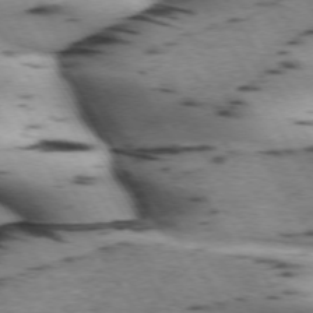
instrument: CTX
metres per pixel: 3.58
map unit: lApd
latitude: 71.6694
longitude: -52.3656
